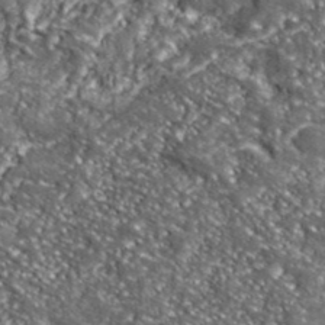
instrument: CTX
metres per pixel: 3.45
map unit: eHh
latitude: 42.5924
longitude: -90.6113
